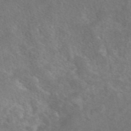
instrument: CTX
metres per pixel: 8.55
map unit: eAb
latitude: 48.7435
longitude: 118.1039
